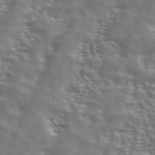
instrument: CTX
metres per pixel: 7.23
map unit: ANa
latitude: 43.2537
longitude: 48.3873
